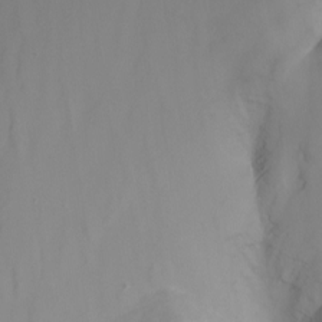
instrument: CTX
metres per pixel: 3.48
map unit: Nhu
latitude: -8.8408
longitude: -79.3671
